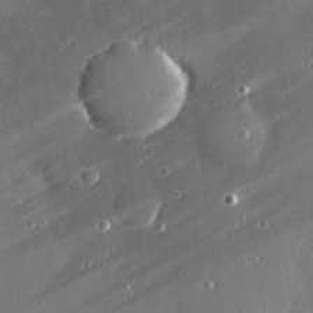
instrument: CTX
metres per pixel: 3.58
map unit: Hve
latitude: 28.0822
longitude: -91.0647
